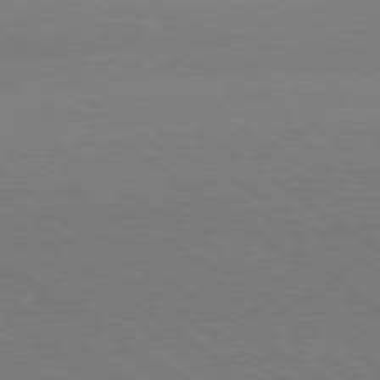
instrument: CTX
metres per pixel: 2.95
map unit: Ap
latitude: -79.3887
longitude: -66.1766
